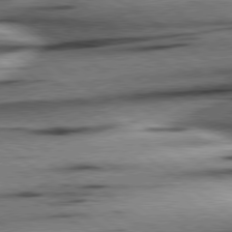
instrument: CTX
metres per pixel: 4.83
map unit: Hpe
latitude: 78.9892
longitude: -154.6679
